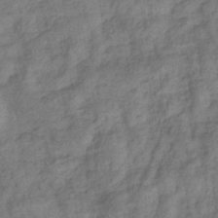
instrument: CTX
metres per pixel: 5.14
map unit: eHb
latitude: -33.0298
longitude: 74.0850
